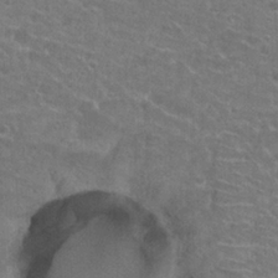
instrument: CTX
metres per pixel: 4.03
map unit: Hto
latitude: 22.2711
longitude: -43.8394
